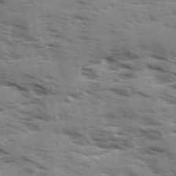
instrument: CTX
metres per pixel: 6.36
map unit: Ave
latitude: 1.7260
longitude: -110.5735
